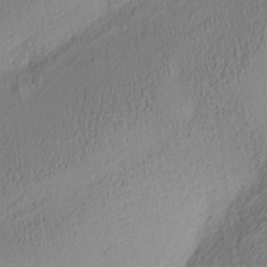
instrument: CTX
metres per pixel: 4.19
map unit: lAa
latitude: 4.7624
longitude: -115.9150
